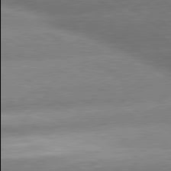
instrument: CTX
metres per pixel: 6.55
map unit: lApd
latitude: 80.1767
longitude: -153.9906
